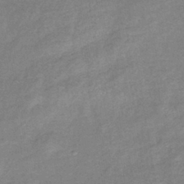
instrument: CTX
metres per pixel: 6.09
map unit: eHb
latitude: -40.2172
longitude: 80.2929
